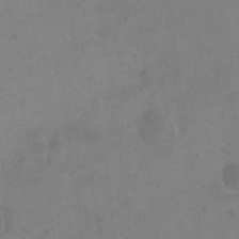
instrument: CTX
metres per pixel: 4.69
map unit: eHh
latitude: 19.3103
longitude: -64.8758
